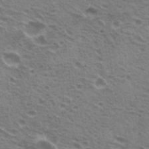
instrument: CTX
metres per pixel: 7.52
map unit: Hto
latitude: 20.9703
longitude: -31.9906
